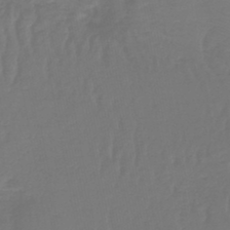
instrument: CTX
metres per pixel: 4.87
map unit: lHb
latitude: -43.4454
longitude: 63.5399
